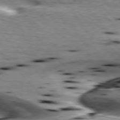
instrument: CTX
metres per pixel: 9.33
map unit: lApd
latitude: 76.1200
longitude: -61.2348
